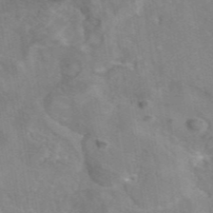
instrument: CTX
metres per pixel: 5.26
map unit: eAb
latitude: 44.9136
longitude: 109.7855
